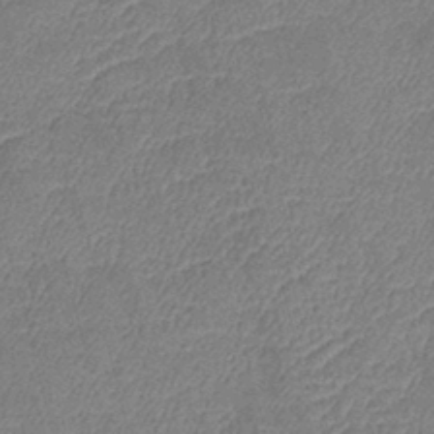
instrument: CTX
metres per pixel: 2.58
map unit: eHb
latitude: -39.8800
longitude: 76.1795
